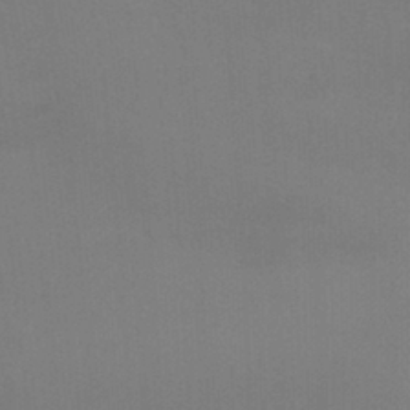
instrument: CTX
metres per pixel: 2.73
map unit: Ht
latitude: -5.5966
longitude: -26.4601
